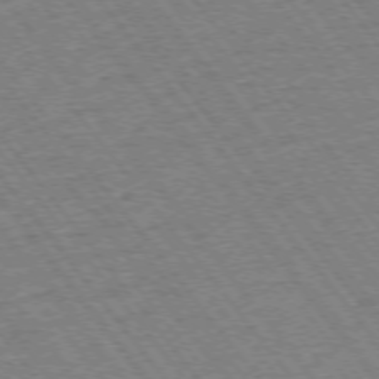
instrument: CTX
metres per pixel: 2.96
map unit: Ap
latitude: -75.3132
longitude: -87.4426
